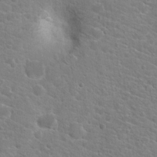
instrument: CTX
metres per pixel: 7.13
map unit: Hto
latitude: 21.1403
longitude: -39.3859
